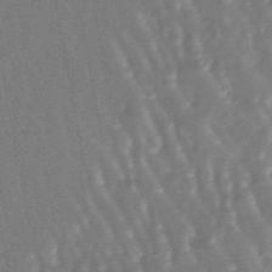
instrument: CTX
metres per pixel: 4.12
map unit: lHb
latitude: -47.4454
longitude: 78.7085
